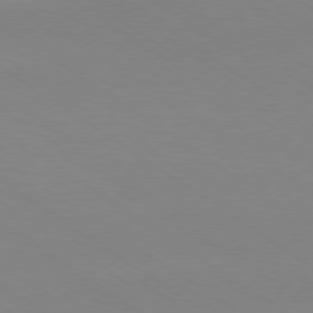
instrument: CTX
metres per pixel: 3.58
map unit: Ap
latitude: -79.6721
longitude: -66.2711
